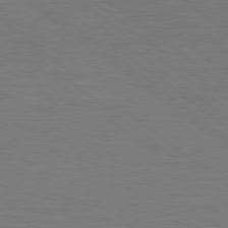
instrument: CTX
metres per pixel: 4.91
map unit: Hpe
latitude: 78.4034
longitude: -126.6869
